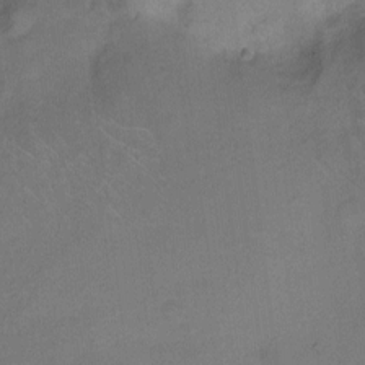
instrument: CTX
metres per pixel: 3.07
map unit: Hto
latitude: 6.6301
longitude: -62.3468
